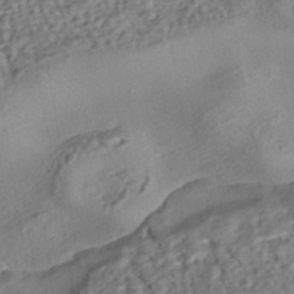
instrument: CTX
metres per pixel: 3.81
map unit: eHh
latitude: -43.0675
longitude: 121.0675
